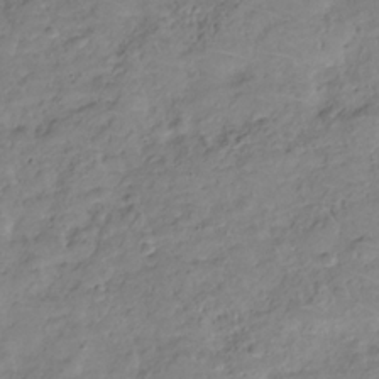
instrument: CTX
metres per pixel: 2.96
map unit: Hve
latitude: -28.8408
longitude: 94.6329
